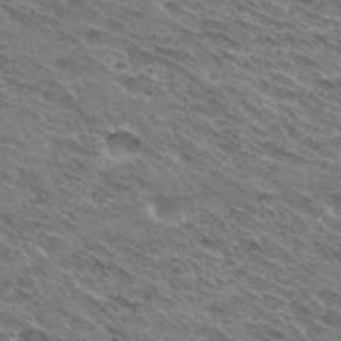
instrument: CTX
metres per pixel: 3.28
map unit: Hto
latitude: 32.1578
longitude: -44.6301
